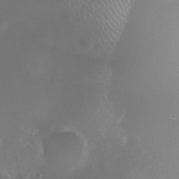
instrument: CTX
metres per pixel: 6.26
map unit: Nhe
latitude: -35.8233
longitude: -131.0270
